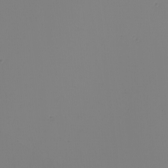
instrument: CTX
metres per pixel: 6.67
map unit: Nhu
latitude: -5.3509
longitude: -95.7828
